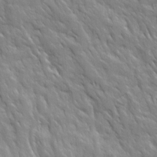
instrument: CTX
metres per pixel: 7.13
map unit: Ave
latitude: 15.8773
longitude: -131.9906
